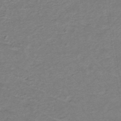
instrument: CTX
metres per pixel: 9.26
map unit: lHb
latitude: -35.1431
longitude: 70.1417
